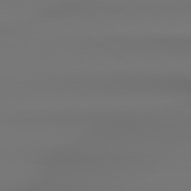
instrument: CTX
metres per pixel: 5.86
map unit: lApd
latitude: 78.9703
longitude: -137.1592
